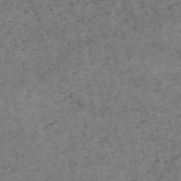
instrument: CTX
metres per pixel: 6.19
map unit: HNb
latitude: -54.7841
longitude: -47.5183
